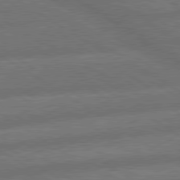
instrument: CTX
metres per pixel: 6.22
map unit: lApd
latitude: 79.7450
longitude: -165.2726
